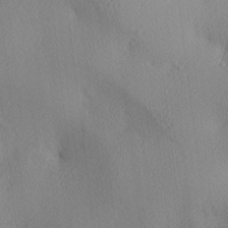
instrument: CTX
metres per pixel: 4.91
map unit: lAa
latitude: 3.4804
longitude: -116.7624
